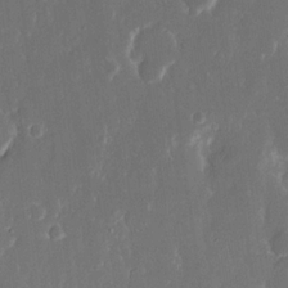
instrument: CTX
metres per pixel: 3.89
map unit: eHh
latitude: 15.8962
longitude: -72.5357
